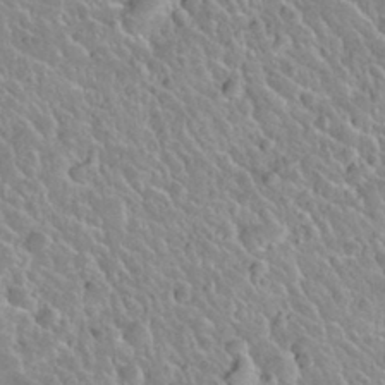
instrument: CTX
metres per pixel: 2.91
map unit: Nhu
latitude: 28.2522
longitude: -54.1200
